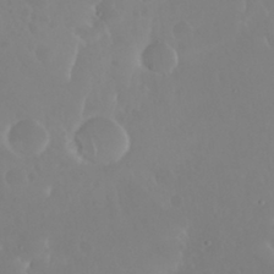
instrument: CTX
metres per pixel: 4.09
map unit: Nhu
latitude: 29.9150
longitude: -57.7071
